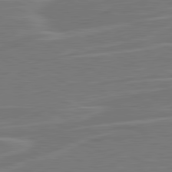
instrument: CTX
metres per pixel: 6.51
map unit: lApd
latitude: 81.2726
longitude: 121.1998
